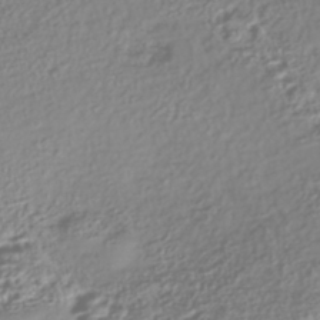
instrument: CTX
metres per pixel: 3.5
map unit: Nhe
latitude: -45.3699
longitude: 151.4832
